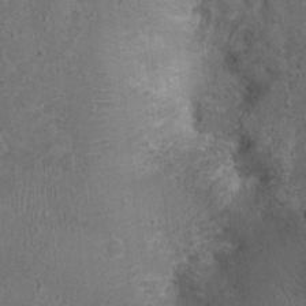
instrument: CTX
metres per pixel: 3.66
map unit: Nhu
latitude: 0.7624
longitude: -15.4805
